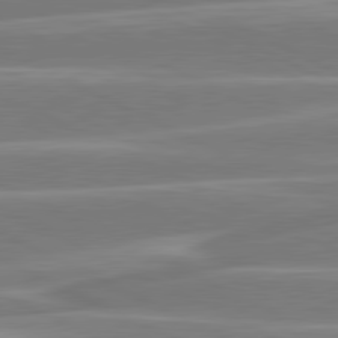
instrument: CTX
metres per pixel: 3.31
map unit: lApd
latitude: 81.0458
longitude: -130.1389
